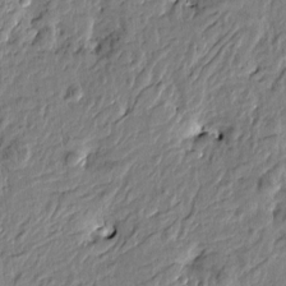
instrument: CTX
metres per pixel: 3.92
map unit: Htu
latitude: -2.9352
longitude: 179.1809
